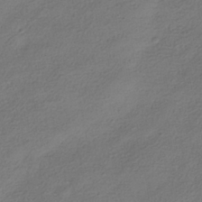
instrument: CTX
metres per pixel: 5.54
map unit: HNhu
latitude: -39.8611
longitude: 102.6896
